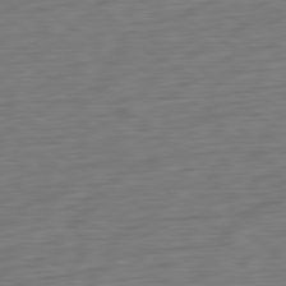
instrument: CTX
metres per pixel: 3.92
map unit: Ap
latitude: -80.5952
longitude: -69.1781
